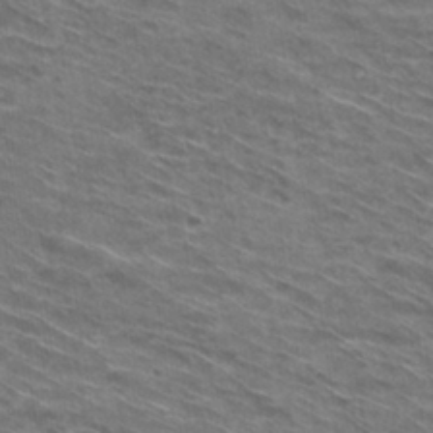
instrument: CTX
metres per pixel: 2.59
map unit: Hto
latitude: 30.2145
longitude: -44.8191
